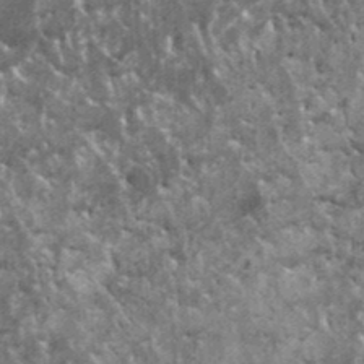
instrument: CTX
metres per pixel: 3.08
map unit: HNhu
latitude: 2.8569
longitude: 4.8597
